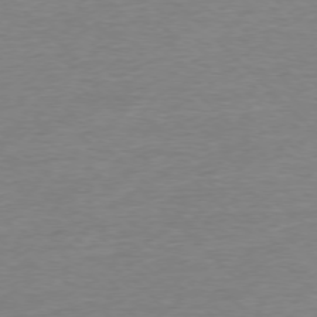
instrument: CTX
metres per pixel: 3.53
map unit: Ap
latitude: -77.0675
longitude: -97.3859
